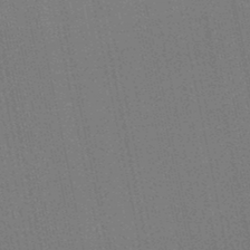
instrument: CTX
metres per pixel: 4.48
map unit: lHb
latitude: -46.0661
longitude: 57.6155
